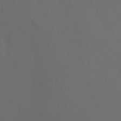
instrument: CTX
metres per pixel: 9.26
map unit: Htu
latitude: -7.3509
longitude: -71.4993
